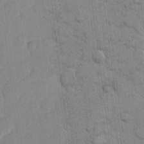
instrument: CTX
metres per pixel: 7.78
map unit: eHh
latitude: 10.0444
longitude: -65.3104
